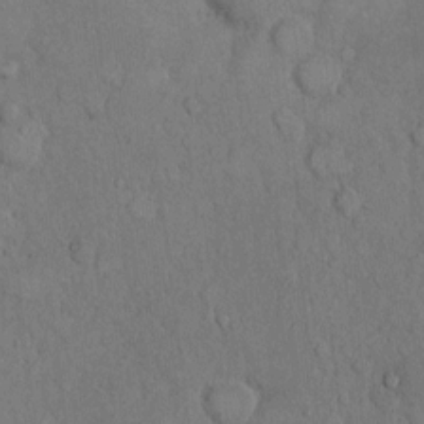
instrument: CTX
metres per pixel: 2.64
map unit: Hto
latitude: 8.8191
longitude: -60.3089
